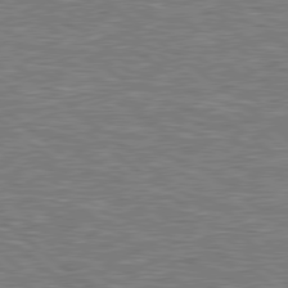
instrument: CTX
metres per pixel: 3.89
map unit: Hpe
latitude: 78.8191
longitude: 174.5195
